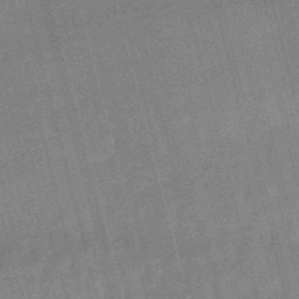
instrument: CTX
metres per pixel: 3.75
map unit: lHb
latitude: -48.8030
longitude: 76.5763
